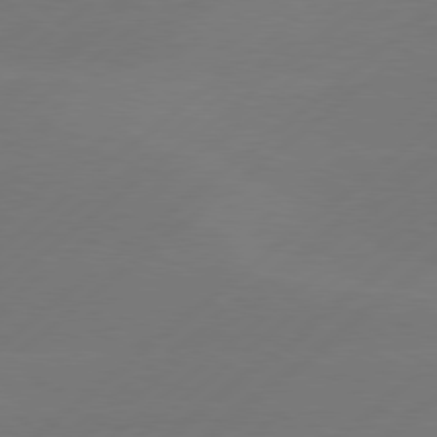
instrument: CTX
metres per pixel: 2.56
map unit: Hpe
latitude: 78.2901
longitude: -131.4994
